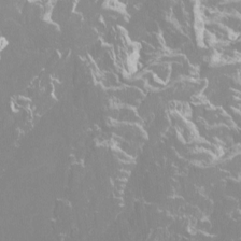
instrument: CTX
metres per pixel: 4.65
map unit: Htu
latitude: -14.4251
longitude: -47.5749
